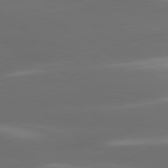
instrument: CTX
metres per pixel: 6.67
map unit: lApd
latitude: 80.4979
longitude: -138.7435
